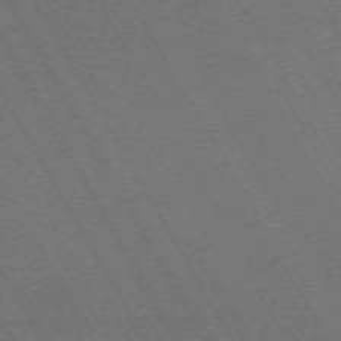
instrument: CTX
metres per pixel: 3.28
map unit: Hpe
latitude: -72.6518
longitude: 11.5399
